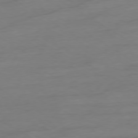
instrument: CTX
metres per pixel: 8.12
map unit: Ap
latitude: -79.1620
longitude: -63.9906
